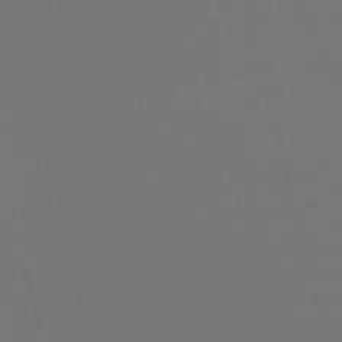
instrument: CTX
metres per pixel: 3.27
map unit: lHb
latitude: -39.9745
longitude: 73.2565
